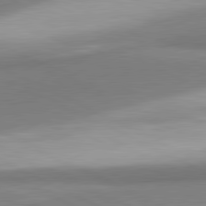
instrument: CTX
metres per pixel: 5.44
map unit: lApd
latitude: 81.2159
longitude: 167.4454
